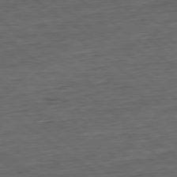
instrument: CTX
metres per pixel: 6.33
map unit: Hpe
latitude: -79.5021
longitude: 11.7667
